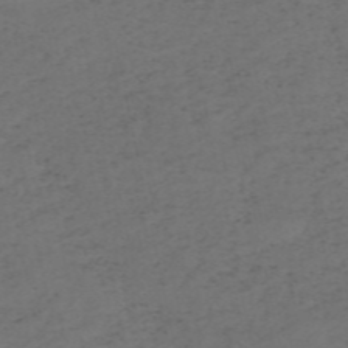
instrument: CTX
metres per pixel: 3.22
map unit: HNb
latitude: -55.5021
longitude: -43.9717
